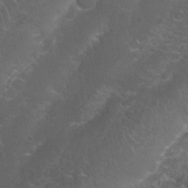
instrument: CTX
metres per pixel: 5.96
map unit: Nhu
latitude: 27.4427
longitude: -61.0836
